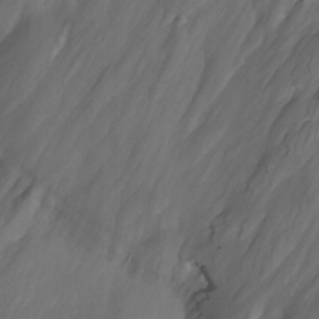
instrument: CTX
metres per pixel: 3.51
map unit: Nhu
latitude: -6.2172
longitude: -77.3292
